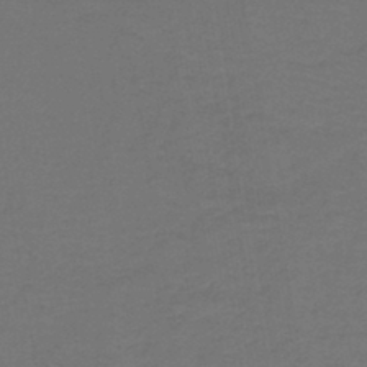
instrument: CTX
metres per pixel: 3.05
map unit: lHb
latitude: -43.4265
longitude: 53.1431
